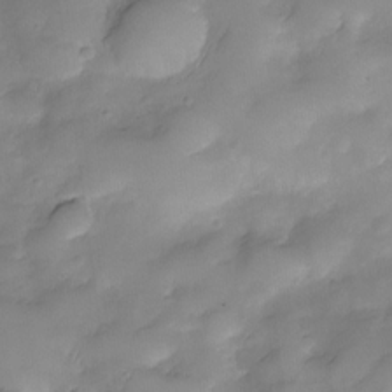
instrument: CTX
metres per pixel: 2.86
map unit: Nve
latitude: -26.2928
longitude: -149.3482
